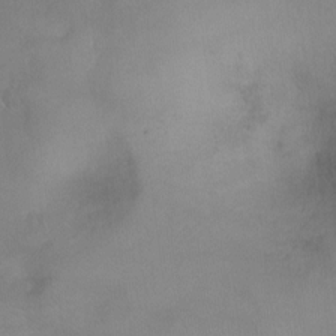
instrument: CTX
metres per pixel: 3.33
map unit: Hto
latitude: -13.1620
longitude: -40.4601
